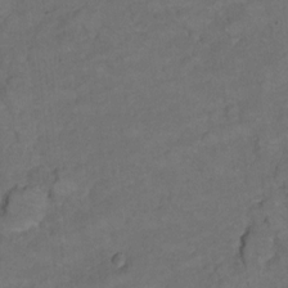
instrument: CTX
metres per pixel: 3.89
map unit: Ht
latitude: 5.6505
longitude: -36.4223
